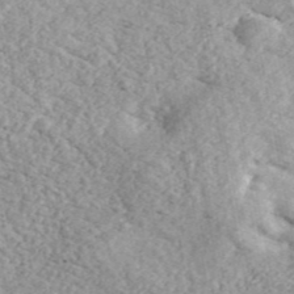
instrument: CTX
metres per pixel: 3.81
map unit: ANa
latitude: 44.4223
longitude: 46.7652
